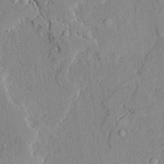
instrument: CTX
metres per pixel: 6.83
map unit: Ave
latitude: 22.4223
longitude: -128.8758
